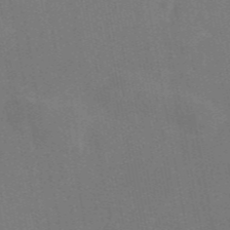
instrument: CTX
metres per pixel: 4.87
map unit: eAb
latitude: 46.8569
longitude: 116.8974
